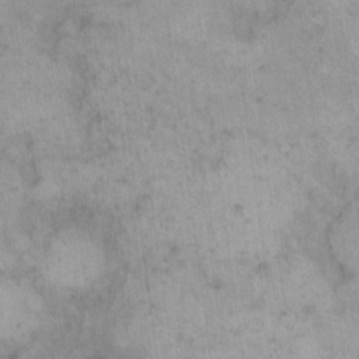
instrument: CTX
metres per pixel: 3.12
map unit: eHh
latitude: 15.1593
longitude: -66.4601
